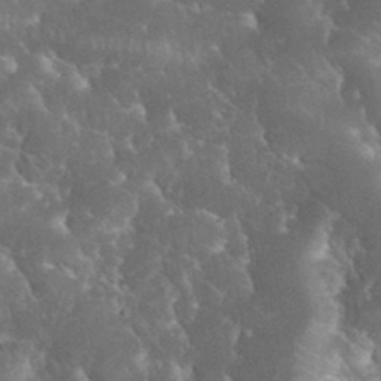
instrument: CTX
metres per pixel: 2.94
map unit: eHh
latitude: 34.1388
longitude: -64.1011
